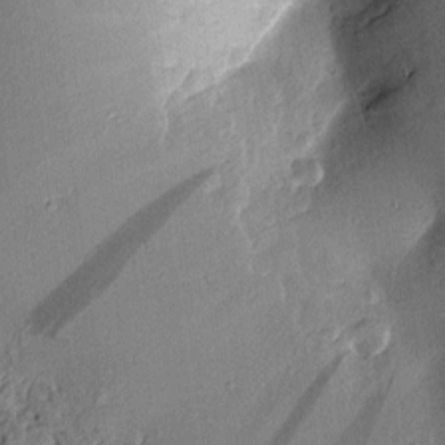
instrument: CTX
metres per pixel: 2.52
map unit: Aa
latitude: 9.2915
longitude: -133.1592
